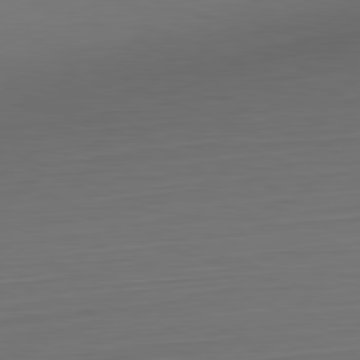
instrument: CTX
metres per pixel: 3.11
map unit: Hpe
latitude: -82.1417
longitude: 7.0675
